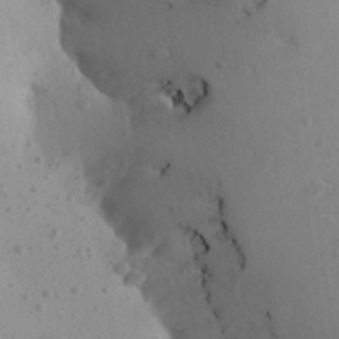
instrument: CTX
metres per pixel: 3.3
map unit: Aa
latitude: 22.7624
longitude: -145.7449
